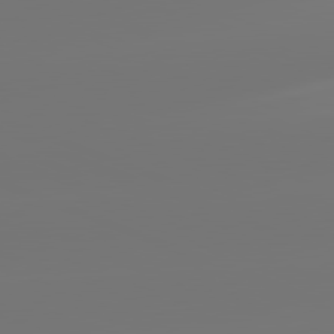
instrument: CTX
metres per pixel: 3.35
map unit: lApd
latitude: 81.9150
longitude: -150.8191
